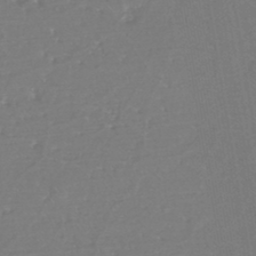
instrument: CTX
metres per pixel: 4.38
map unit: eHh
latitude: -44.6896
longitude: -29.0269
